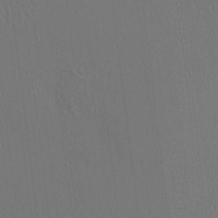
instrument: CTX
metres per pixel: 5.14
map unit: HNhu
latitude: 7.7639
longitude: 14.9920
